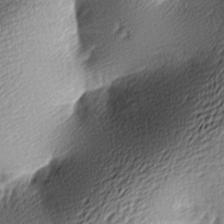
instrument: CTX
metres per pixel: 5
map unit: lAa
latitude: -9.7100
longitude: -126.3467
